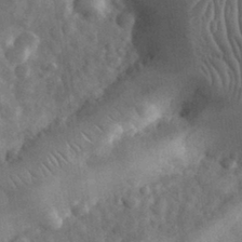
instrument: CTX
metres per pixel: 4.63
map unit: eHh
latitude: 31.8395
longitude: -68.9136
